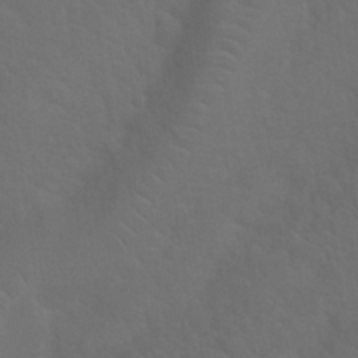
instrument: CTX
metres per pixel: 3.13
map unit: Nhu
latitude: 29.8016
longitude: -52.1200
